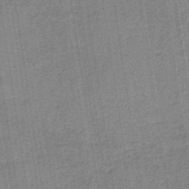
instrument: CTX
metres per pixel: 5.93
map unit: HNb
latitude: -36.9919
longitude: 51.7855
